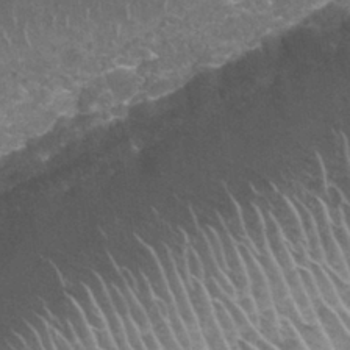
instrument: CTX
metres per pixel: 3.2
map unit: Nhu
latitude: 27.6127
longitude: -61.2915
